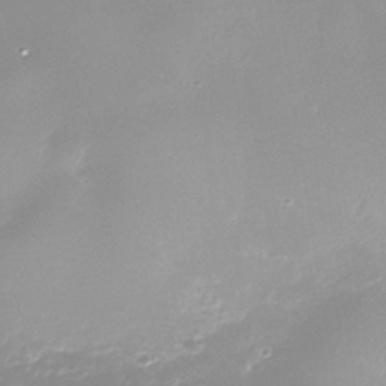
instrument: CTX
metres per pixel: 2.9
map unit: Nhe
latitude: -35.7100
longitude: -87.2348
